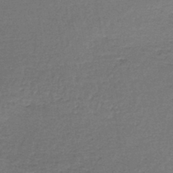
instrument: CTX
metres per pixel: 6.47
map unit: lHb
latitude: -45.3321
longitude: 57.8044
